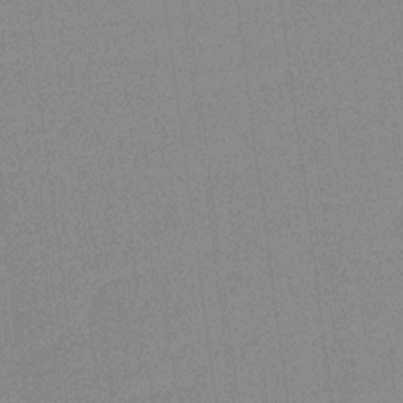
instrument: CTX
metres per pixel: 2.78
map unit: lHb
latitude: -31.8044
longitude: 66.1228
